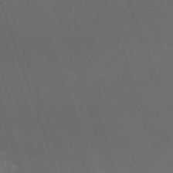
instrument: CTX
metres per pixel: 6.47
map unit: HNb
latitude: -54.4440
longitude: -36.3090
